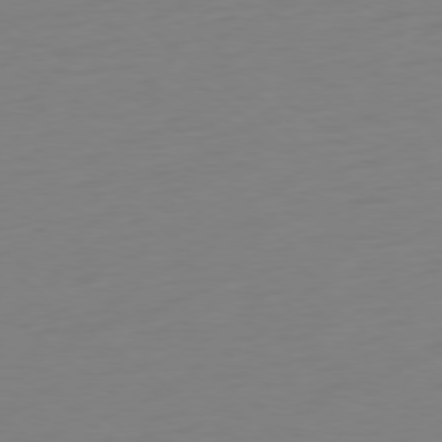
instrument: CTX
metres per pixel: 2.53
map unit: Ap
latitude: -78.7274
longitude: -66.5734
